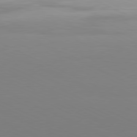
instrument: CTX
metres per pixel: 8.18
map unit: Hpe
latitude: -81.6533
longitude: 18.7652
